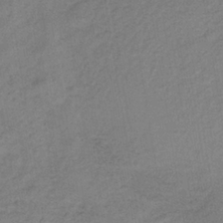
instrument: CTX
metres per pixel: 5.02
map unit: HNb
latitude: -33.4833
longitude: 62.2928
